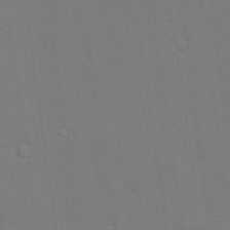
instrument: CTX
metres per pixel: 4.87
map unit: lAvf
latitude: 27.8583
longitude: -108.7813
